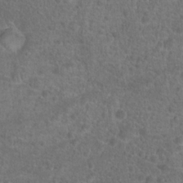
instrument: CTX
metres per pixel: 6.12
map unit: Hto
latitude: 17.8017
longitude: -41.7260
